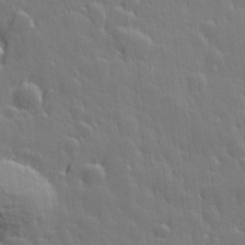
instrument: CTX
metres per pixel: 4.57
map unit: Hve
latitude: 26.8569
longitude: 145.0109
